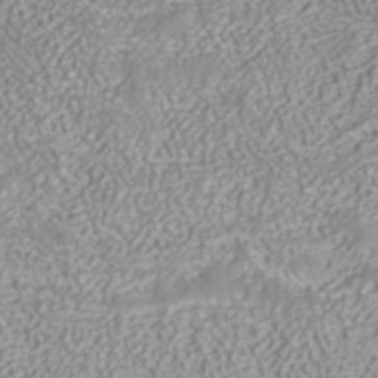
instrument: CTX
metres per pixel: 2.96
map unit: ANa
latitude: 40.3467
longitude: 22.8975
